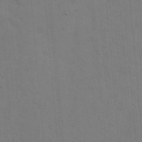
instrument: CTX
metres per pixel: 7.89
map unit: eHh
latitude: 19.1592
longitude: -64.0255
